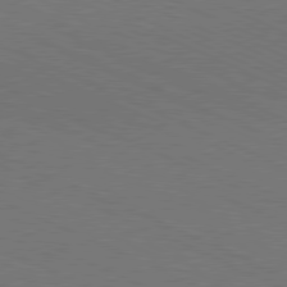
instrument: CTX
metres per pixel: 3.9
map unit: Hpe
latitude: -81.7100
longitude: 15.4266
